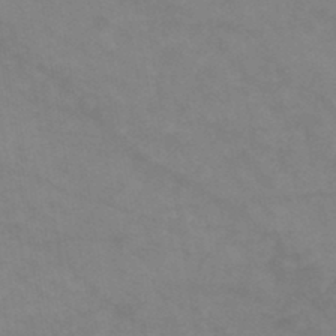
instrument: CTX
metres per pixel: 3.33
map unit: HNb
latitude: -46.1605
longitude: -37.0270
